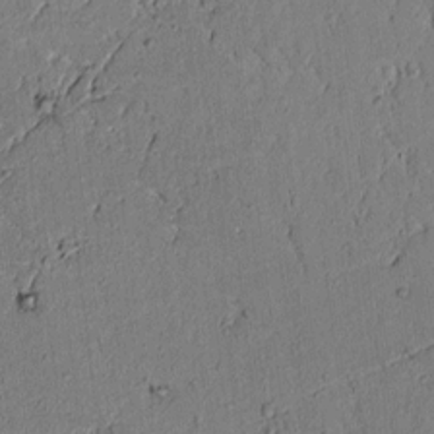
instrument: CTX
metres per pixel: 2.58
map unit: lAvf
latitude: 5.4993
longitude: 169.0675
